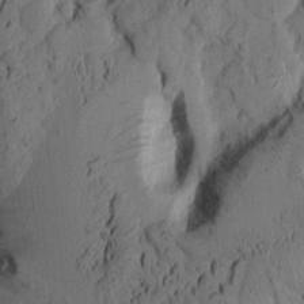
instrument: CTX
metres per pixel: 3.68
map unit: Aa
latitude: 8.5546
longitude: -127.3671
